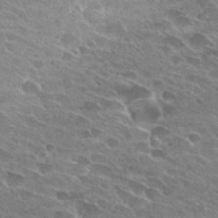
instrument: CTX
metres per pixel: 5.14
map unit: Hto
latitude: 27.9528
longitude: -42.2712
